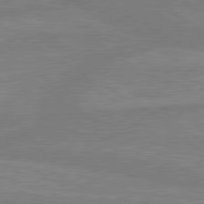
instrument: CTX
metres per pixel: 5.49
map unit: lApd
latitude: 80.3089
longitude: -175.6505
